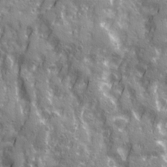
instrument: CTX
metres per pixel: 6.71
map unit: Ave
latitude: 20.8002
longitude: -132.9892
